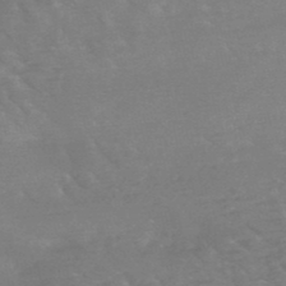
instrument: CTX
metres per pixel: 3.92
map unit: HNb
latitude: -49.3699
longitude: -47.4805
